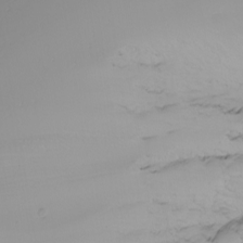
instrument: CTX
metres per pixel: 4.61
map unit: Nhu
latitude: -6.8597
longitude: -82.4034
